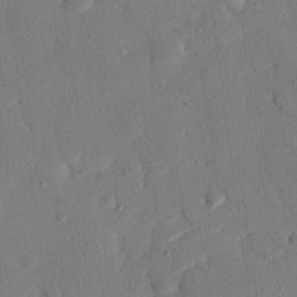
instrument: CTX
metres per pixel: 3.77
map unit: eHh
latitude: 25.7071
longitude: -79.4805
